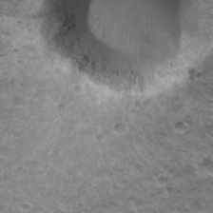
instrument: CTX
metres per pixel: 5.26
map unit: Hto
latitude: 33.4426
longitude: -48.3278
